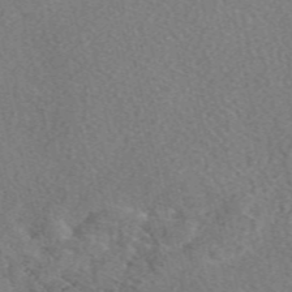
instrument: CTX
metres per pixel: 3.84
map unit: eAb
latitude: 49.2726
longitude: 112.1795
